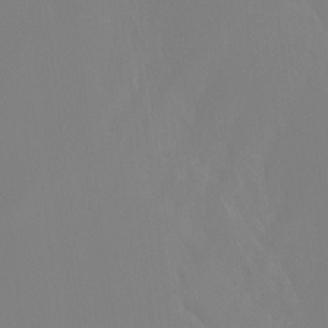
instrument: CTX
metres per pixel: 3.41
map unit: Ht
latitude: -13.0109
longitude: -50.3089
